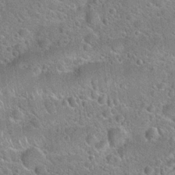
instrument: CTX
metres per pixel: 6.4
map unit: Hto
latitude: 20.5546
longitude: -51.1592
